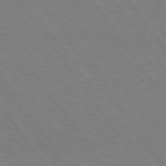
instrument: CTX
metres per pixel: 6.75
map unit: Hpe
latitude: 74.5924
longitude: -137.2726
